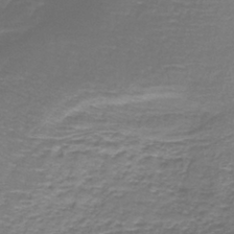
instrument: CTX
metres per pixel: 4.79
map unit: lHb
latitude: -41.4076
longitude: 58.3117
